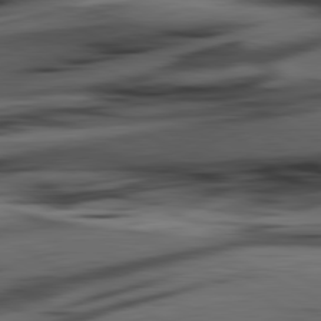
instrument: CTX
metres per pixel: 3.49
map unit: lApd
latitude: 81.0458
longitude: -84.4601
